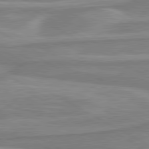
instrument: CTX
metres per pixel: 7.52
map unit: lApd
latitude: 80.4412
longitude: -173.5560
